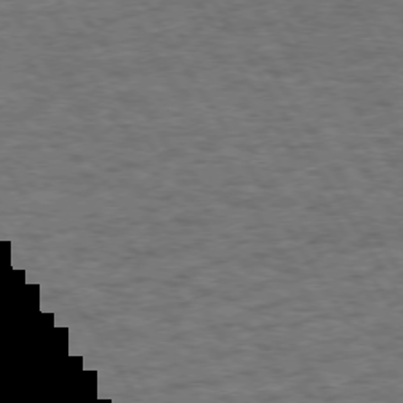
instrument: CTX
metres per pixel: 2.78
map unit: Hpe
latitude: 72.5924
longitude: -128.1011
